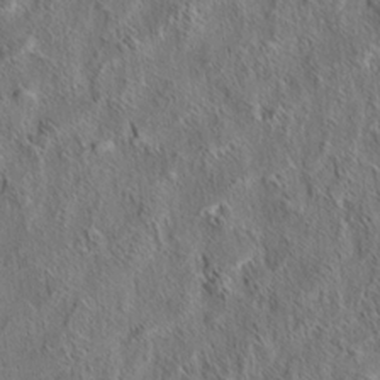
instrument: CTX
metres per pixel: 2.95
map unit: eHh
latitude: 6.1767
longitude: -76.7813
